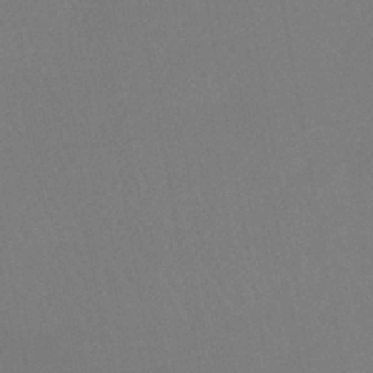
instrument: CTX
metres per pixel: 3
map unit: lHb
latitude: -43.0108
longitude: 74.1417
